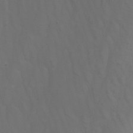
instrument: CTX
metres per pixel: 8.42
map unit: Nhu
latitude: -8.8219
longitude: -79.3293
